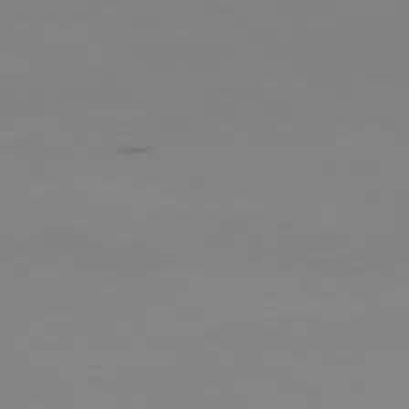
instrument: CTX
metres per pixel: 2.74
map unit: Hpe
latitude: -79.4076
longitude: 13.1809
